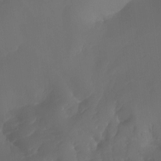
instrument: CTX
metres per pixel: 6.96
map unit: Nhu
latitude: -15.6155
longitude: -57.2725
